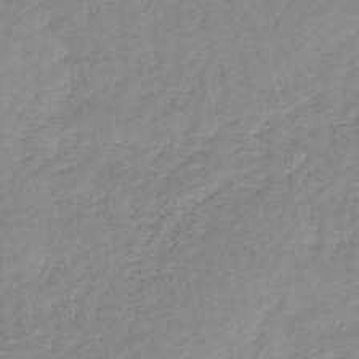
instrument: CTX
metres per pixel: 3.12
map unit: lHb
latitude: -46.1605
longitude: 64.8219
